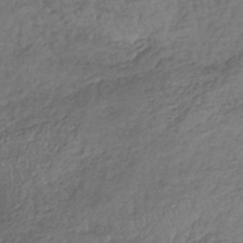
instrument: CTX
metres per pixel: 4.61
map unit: lHb
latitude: -37.2565
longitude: 68.0661
